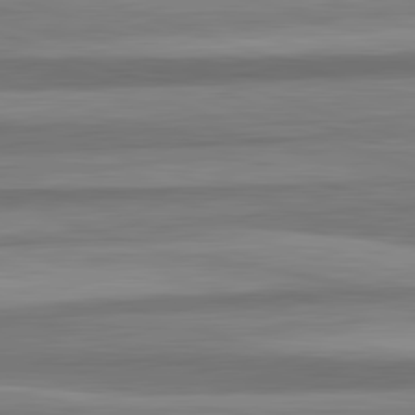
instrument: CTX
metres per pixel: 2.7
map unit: lApd
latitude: 82.6679
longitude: 179.2565
